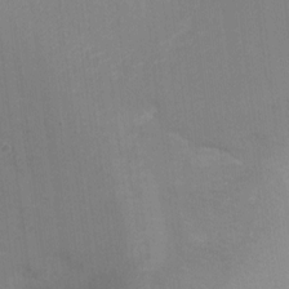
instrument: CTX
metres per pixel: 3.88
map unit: Nhu
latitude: -13.5021
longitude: -40.1199
